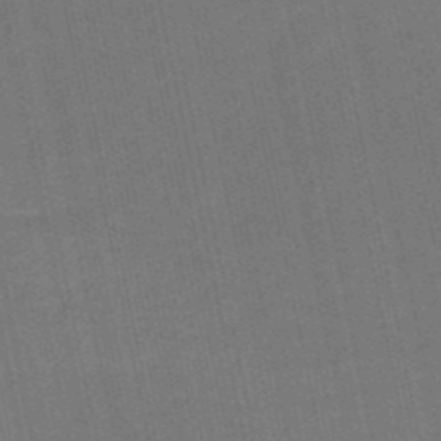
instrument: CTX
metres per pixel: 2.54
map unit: HNb
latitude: -52.2739
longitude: -49.0458
